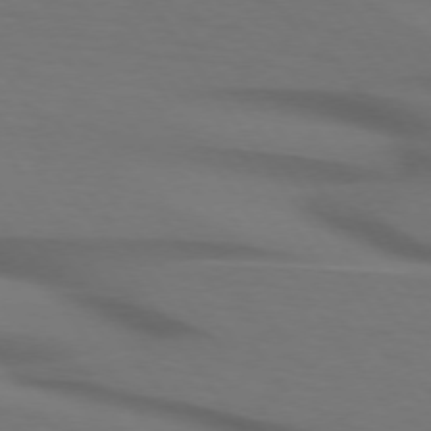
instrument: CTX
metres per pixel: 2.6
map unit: lApd
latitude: 73.8206
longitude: -75.9528
